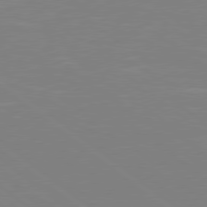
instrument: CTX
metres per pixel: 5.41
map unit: Hpe
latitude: 78.6113
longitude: -148.6302
